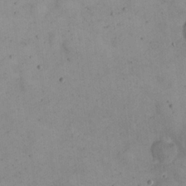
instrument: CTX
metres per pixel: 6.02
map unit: eHh
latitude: 22.1011
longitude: -65.9339
